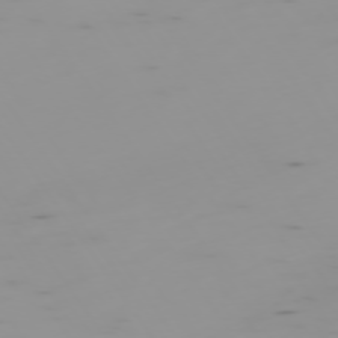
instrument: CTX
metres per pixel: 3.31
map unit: Hpe
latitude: -74.8408
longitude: 7.5399
